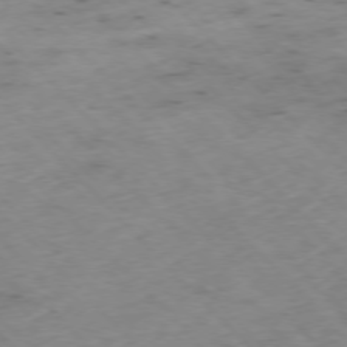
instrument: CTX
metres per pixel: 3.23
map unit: Hpe
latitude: -76.8219
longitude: -16.9136
